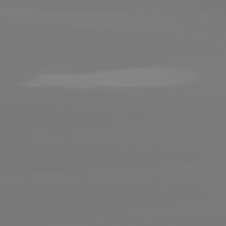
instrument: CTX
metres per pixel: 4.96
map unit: lApd
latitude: 81.1025
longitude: -148.8758
